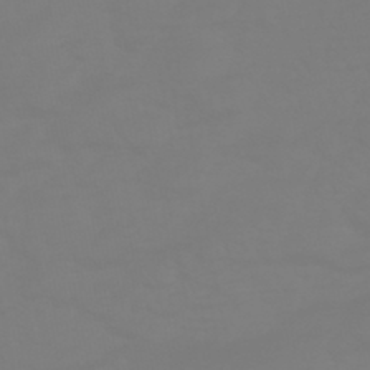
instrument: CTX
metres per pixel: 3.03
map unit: HNhu
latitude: -46.1417
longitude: 90.6708
